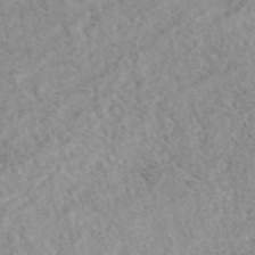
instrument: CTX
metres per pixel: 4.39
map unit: eAb
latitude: 44.2144
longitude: 108.5196
